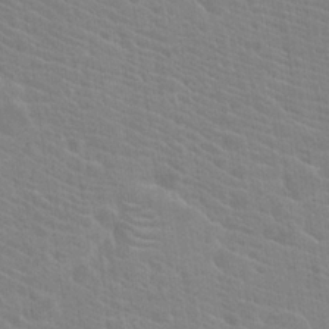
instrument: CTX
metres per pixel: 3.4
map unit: Hto
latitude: 20.0255
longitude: -39.9906
